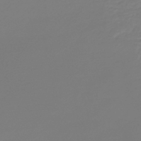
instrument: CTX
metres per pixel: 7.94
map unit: lHb
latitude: -45.9745
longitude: 59.4643
